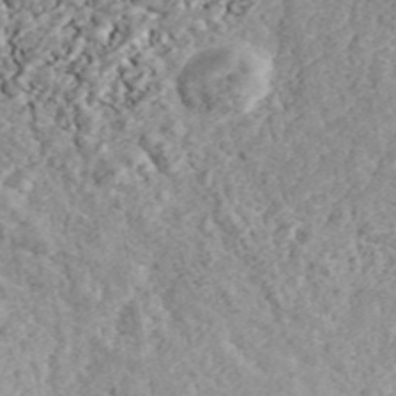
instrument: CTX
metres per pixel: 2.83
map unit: ANa
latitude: 44.2333
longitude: 46.5573
